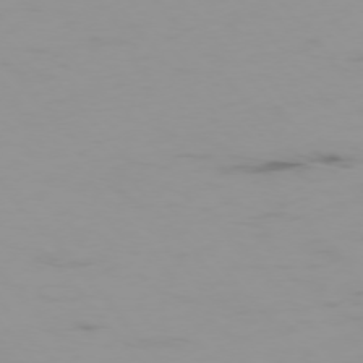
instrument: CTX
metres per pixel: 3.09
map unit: Hpe
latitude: -75.9745
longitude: -19.3292
